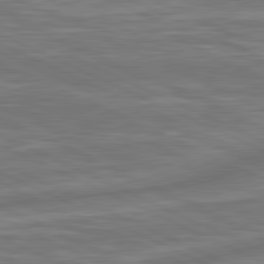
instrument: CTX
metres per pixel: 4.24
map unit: lApd
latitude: 81.2348
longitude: -175.2537
